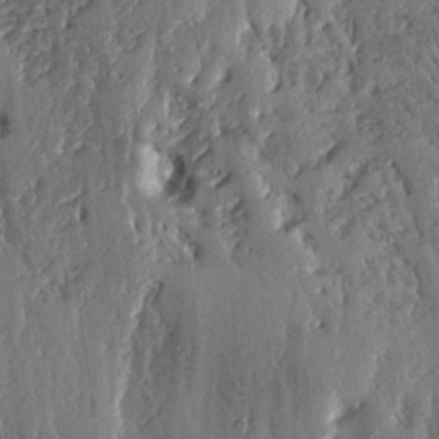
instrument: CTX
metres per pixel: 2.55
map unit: lHvf
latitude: 19.0458
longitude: -116.3845
